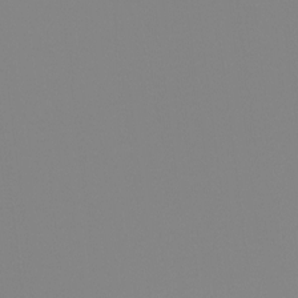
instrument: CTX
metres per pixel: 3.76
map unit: Hto
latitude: -8.3873
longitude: -51.6882
